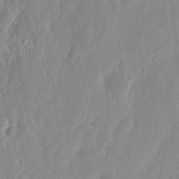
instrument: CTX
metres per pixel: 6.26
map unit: Nhu
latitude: 14.3468
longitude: -72.9514
